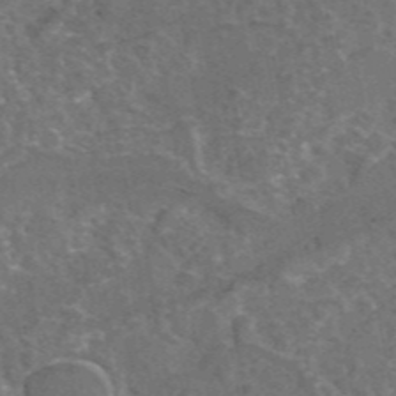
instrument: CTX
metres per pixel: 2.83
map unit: eAb
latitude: 45.2159
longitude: 115.8233
